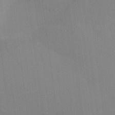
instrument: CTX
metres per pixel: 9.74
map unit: Nhu
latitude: -10.4629
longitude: -75.4426
